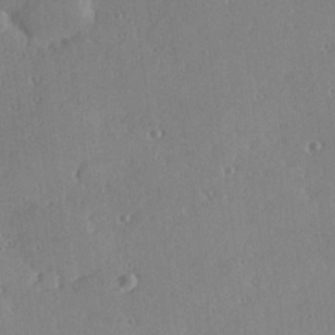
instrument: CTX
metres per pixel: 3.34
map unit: Hve
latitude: 25.8583
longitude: -93.1214
